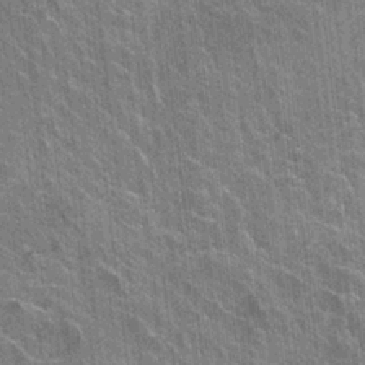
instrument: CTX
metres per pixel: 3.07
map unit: Hto
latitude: -3.9178
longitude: -35.5938
